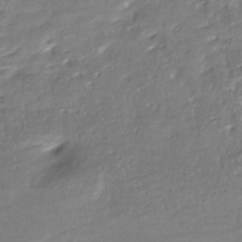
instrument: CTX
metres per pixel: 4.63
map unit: ANa
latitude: -42.7652
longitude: 109.2187
